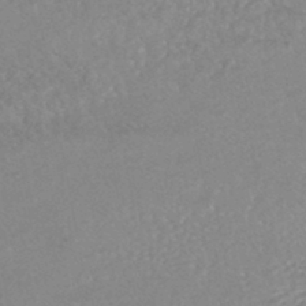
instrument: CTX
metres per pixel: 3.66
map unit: HNhu
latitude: -45.8611
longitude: 107.4644
